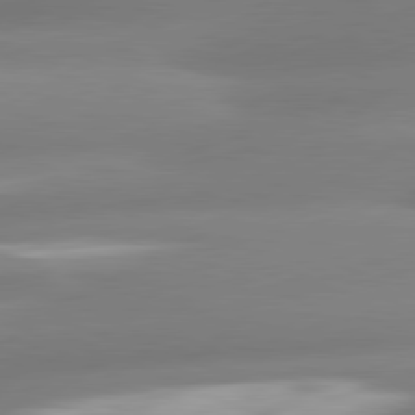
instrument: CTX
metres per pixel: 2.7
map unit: lApd
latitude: 80.8380
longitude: -161.3859
